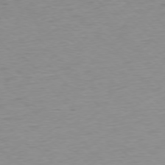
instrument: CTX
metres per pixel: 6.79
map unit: Ap
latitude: -77.4454
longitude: -82.5734
